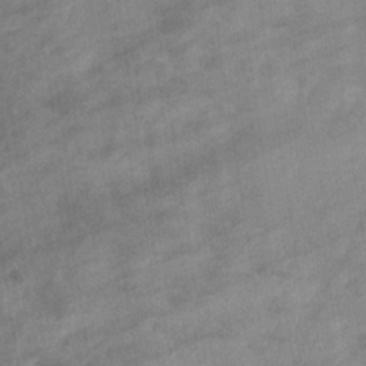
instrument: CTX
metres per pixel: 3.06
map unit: lHb
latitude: -33.9178
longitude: 71.6155
